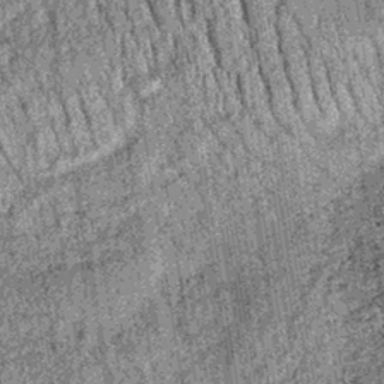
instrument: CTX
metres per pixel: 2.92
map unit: lHb
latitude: -37.3320
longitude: 67.3699
